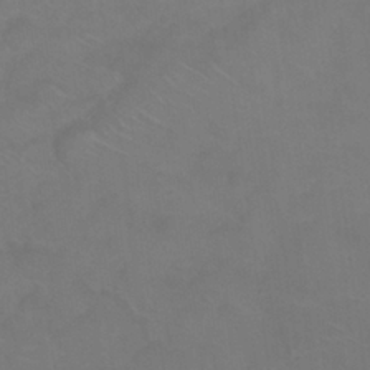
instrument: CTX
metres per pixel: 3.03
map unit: Nhu
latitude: 26.1767
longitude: -54.2333
